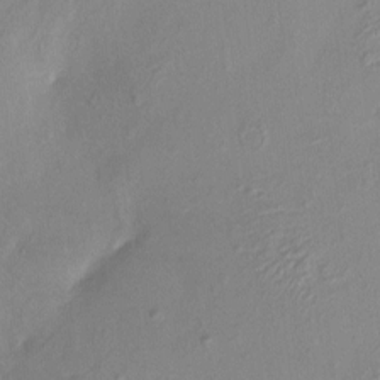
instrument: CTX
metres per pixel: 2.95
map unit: HNhu
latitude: 8.0255
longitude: -1.5749
